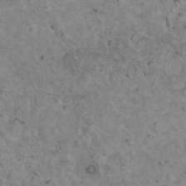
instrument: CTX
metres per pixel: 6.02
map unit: HNhu
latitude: 3.5182
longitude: 4.5196
